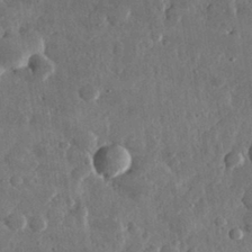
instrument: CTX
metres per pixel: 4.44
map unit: lHvf
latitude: 32.0444
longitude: -88.6680
